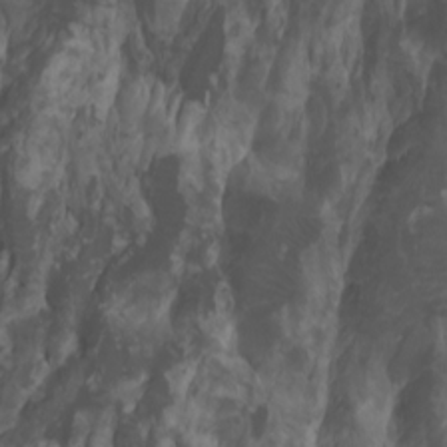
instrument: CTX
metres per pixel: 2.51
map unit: Htu
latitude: -7.6722
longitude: -64.5735
